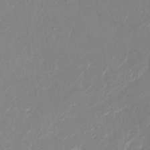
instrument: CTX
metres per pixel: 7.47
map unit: Nhu
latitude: -28.1984
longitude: -67.2159
